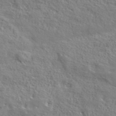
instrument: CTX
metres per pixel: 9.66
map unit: lHvf
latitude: 40.5734
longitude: -90.5924
